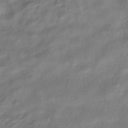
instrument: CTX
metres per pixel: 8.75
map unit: HNhu
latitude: -40.1606
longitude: 97.7478
